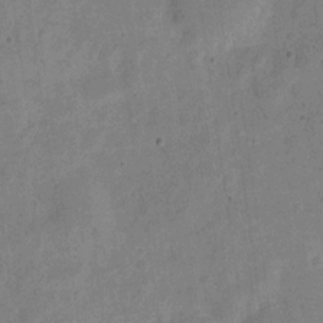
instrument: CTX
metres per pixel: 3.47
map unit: Nve
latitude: -24.3684
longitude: 106.7275
